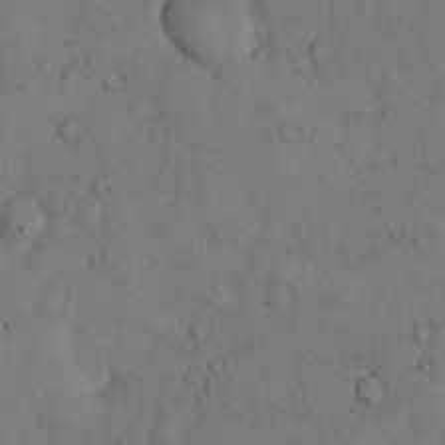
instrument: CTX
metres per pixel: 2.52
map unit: Hto
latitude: 9.5371
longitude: -57.6882
